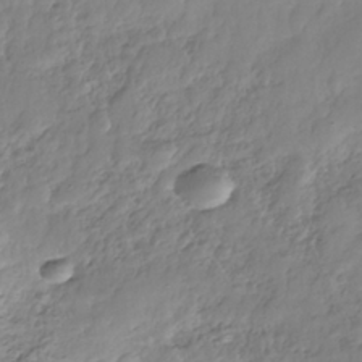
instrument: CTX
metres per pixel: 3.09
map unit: Nhe
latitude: -36.5007
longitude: -178.7813
